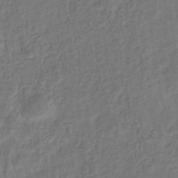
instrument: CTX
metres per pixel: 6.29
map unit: eHb
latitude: -34.0283
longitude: 76.8975
